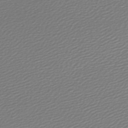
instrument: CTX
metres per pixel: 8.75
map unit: lHb
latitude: -47.0297
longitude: 60.5952
